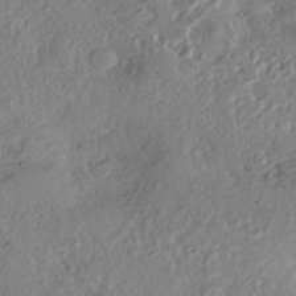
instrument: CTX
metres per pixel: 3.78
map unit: eHh
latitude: -42.8974
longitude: 121.5021
